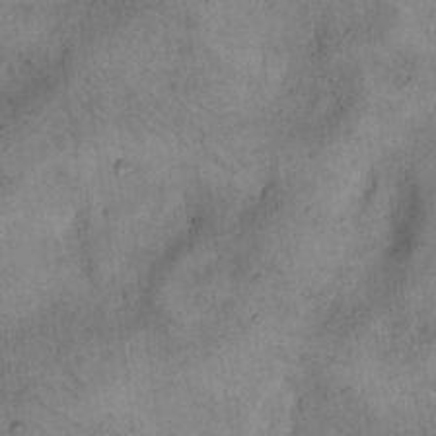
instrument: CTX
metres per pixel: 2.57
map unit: eHh
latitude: 20.8569
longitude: -60.9513
